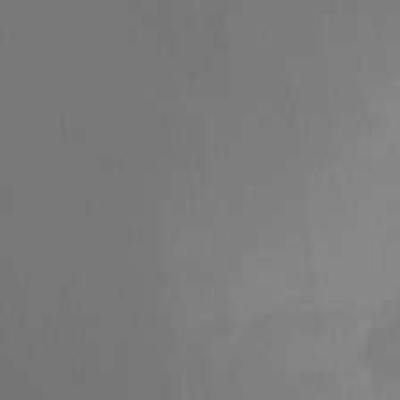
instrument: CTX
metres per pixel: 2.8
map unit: Ht
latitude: -12.2551
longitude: -48.1389
